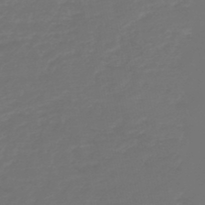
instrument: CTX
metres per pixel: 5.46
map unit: HNb
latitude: -47.0297
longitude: 55.7478
